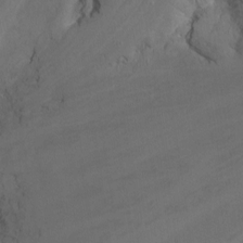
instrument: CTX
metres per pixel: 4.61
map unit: Nhu
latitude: -8.7841
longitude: -47.2348
